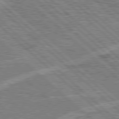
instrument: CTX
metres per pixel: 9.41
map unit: Hpe
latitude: 78.2145
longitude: -157.0458
